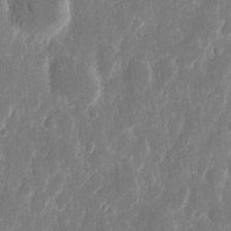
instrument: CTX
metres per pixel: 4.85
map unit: eHh
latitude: 12.6680
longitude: -71.9528
